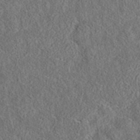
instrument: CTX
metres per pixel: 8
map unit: eAb
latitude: 36.1767
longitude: 113.5588
